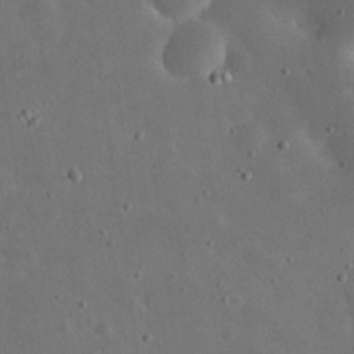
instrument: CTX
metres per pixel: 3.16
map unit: eHh
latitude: 24.2711
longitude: -67.7827
